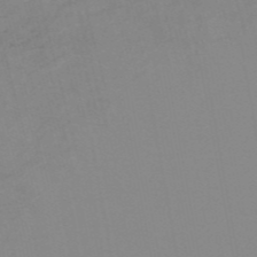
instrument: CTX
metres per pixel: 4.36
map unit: HNb
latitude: -54.3117
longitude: -49.4615
